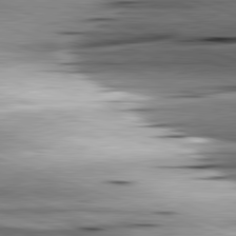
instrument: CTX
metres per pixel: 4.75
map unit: lApd
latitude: 81.8205
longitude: -151.8016
